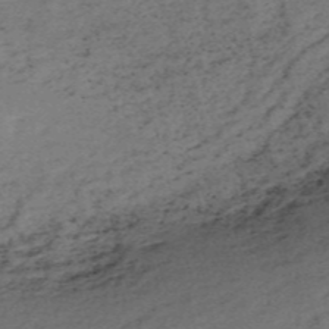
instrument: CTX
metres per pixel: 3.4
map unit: HNb
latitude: -54.8975
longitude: -46.4601
